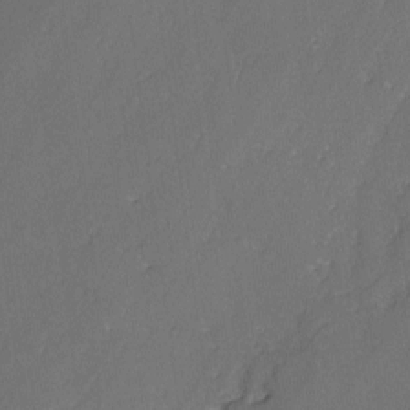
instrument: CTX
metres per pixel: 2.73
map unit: lAvf
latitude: -3.0297
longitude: -106.6113
